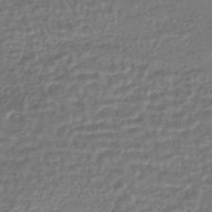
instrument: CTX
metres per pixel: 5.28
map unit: HNhu
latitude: -45.1998
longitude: 99.8044
